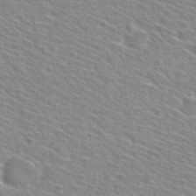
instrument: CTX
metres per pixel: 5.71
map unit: Hto
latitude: 28.9325
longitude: -46.8002
